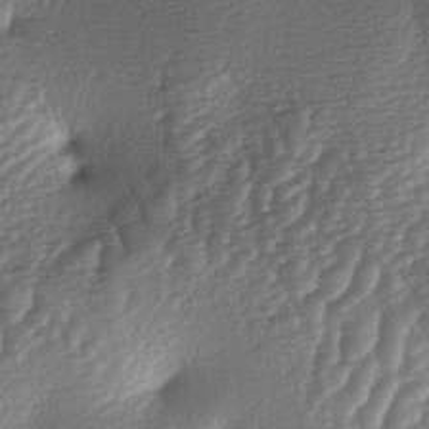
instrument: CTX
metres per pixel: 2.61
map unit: lAa
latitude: -4.0283
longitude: -128.5168
